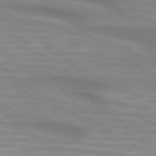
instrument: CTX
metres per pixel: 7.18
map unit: lApd
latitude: 74.6679
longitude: -60.4034
